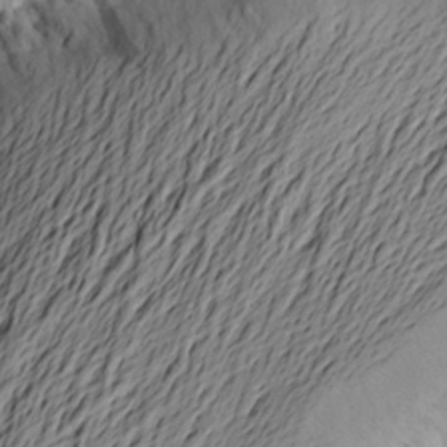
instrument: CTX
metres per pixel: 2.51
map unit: Aa
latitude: 23.4804
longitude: -149.2537
